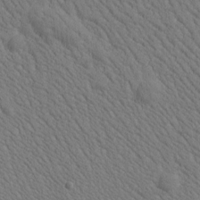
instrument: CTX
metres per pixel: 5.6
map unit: Htu
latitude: -1.2754
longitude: 172.4818
